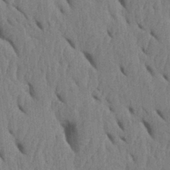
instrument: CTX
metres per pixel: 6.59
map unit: Htu
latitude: 2.1011
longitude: 148.5763
